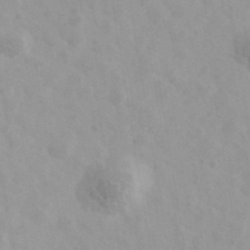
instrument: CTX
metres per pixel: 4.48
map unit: Ave
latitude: 39.8772
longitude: -106.4034
